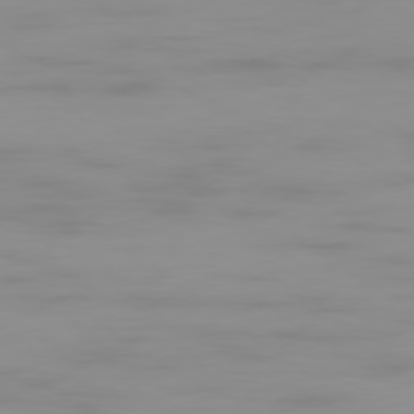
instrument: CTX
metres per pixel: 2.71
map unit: Ap
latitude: -79.2942
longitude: -95.2915
